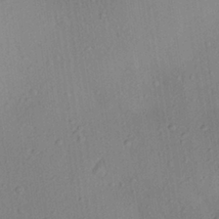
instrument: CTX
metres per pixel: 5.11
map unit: Aa
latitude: 27.8961
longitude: -146.5735
